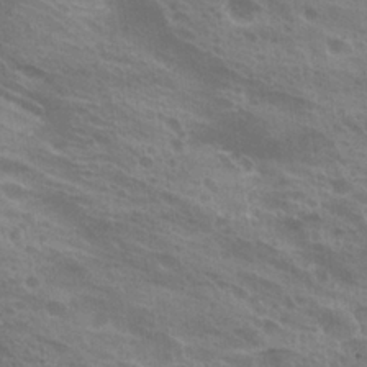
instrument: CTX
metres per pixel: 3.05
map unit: Hto
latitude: 25.3481
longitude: -38.6490
